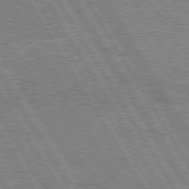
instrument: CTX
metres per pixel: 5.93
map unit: Hpe
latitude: 74.8569
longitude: -154.6112
